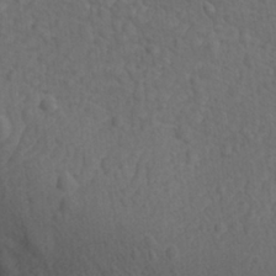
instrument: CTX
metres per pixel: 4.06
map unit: Ave
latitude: -10.1606
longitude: -120.8758
